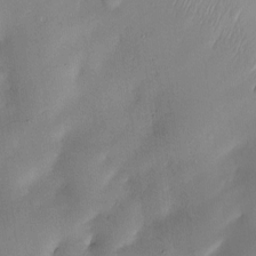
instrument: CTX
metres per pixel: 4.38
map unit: Nve
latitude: -22.9731
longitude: -138.5546
